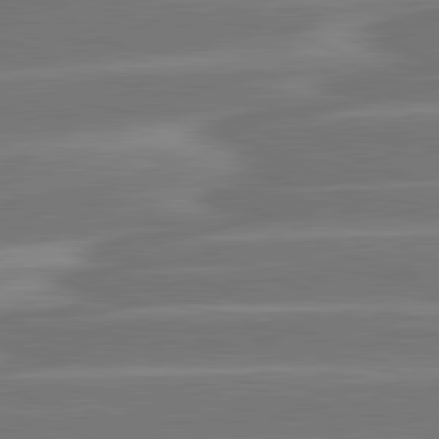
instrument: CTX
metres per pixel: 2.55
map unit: lApd
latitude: 81.2726
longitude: -129.4615
